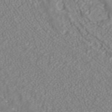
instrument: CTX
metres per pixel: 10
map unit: ANa
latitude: 40.5356
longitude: 23.1998
